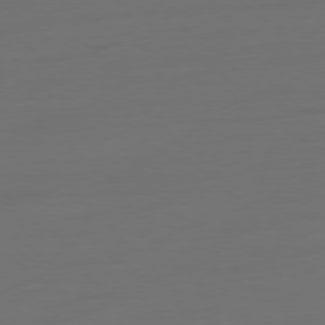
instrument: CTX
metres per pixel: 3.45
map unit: Ap
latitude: -78.5573
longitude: -77.2159
